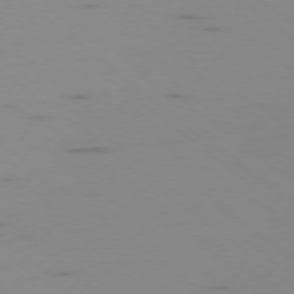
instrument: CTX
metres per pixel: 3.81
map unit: Ap
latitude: -78.1416
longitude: -66.5167
